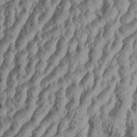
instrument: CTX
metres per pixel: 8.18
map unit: Aa
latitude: 34.5356
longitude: -136.6302
